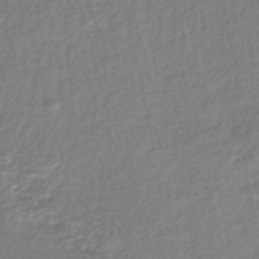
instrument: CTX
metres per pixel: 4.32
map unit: HNb
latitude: -49.1431
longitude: 58.5573
